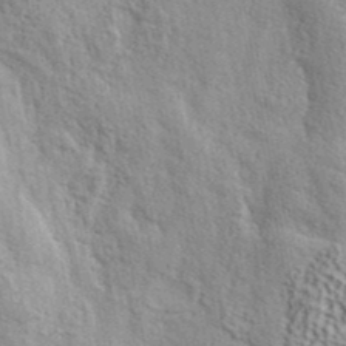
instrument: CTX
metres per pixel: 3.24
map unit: ANa
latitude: 42.2145
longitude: 49.1998
